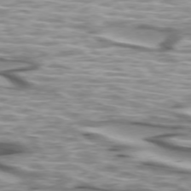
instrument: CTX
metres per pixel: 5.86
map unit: lApd
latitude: 74.1011
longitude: -57.5938
